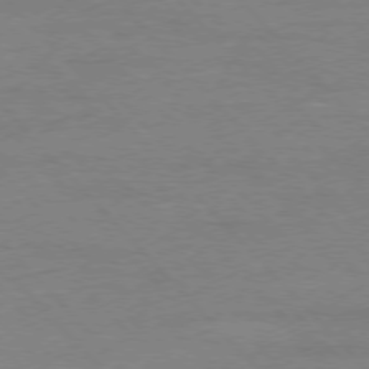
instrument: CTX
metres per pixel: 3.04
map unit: Ap
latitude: -77.5021
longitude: -95.7639
